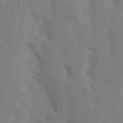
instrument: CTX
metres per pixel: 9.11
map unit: Nhu
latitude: 19.2159
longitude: -73.1215
